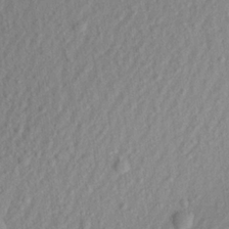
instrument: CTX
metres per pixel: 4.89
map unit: Aa
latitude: 21.8017
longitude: -143.2915
